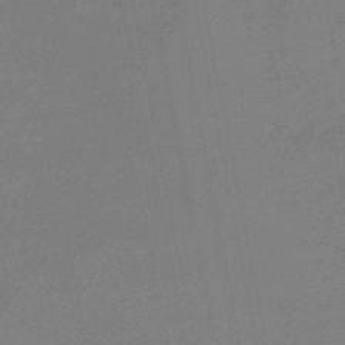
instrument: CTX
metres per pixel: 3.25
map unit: lHb
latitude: -37.9178
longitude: 73.3132
